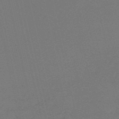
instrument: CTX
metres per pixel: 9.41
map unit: HNb
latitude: -55.8045
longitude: -43.1403
